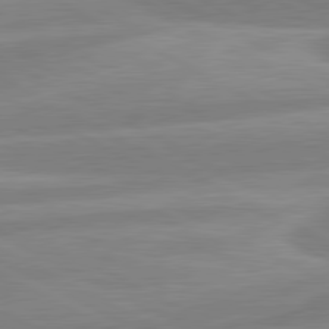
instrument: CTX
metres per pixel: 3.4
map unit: lApd
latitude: 80.7624
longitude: -169.0081
